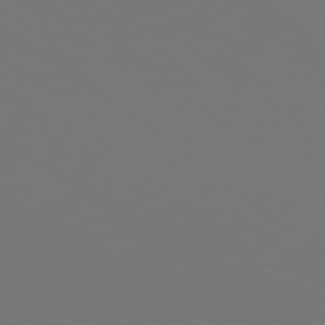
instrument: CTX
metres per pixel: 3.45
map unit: Hpe
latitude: 78.6869
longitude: -175.4426
